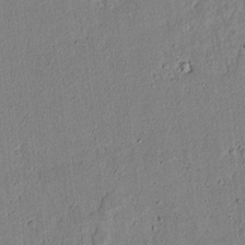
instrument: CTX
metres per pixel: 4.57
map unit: lAvf
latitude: 6.5168
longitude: 168.6140
